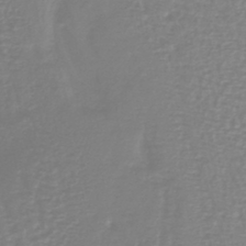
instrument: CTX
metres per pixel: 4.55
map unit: lHb
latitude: -40.7085
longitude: 64.7086
